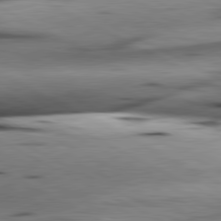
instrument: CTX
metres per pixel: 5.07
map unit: lApd
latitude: 80.8758
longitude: 156.7841
